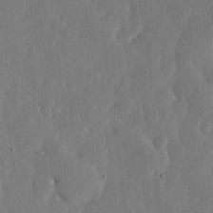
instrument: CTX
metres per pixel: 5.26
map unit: lHvf
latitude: 18.7246
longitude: -114.8757
